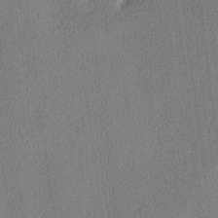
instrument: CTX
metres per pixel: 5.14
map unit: lHvf
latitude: 22.7435
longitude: 140.6140
